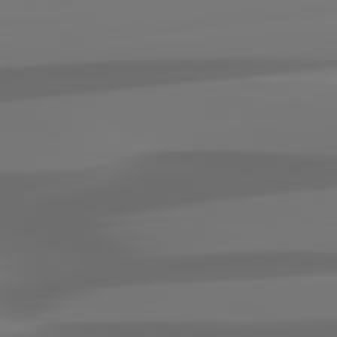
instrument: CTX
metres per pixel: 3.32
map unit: lApd
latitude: 81.8583
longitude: -145.0080
